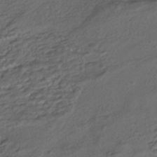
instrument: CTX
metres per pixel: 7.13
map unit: HNhu
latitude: -43.0486
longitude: 105.2943
